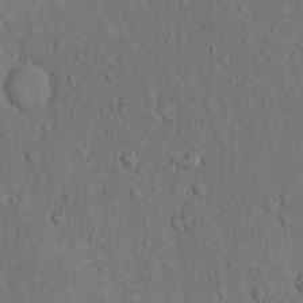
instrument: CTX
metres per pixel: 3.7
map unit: Hto
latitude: 10.5357
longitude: -60.7246
